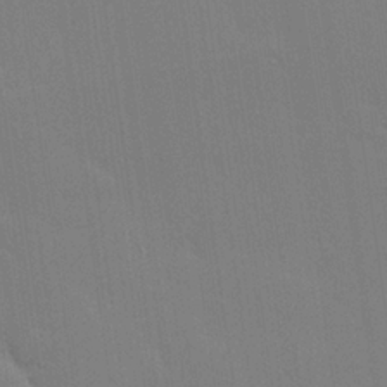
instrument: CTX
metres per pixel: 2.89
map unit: Hve
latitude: 25.2914
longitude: -92.8002
